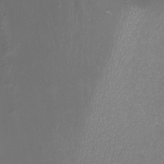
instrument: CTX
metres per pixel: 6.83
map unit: Nhu
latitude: -12.3684
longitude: -68.3278
